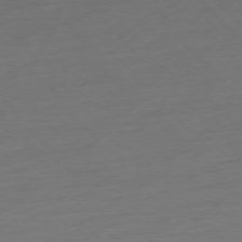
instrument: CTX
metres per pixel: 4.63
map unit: Hpe
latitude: -76.6707
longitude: -14.3468
